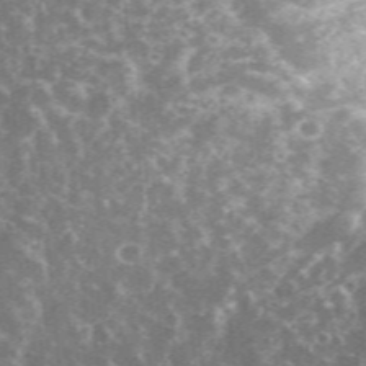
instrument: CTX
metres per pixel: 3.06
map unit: eHh
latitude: 35.4237
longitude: -59.4804
